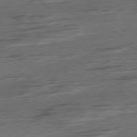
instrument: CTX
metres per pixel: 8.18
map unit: Hpe
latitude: -79.3320
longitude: -19.9150
